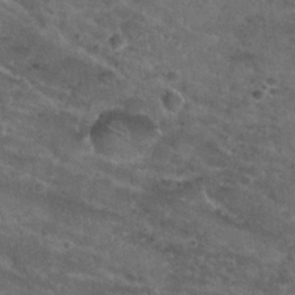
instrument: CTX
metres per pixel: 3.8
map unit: Nhu
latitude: 29.7260
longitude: -49.9150
